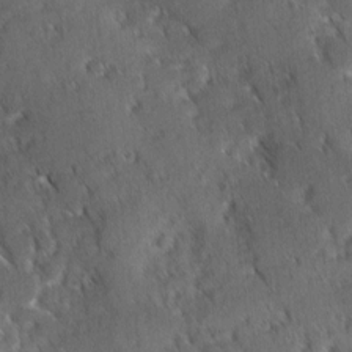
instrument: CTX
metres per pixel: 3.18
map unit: Ave
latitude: 9.2915
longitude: -104.0633
